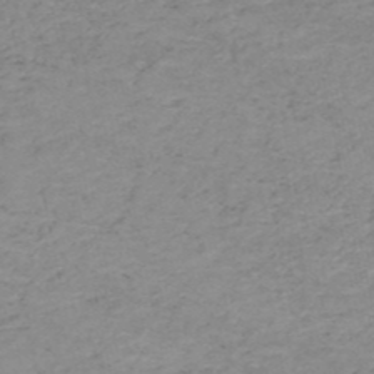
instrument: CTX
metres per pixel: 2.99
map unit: HNb
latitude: -51.5966
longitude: -51.6882
